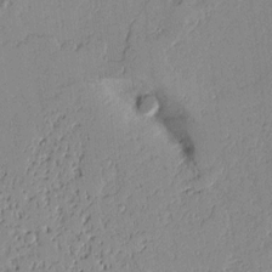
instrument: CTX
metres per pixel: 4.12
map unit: Aa
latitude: 10.7813
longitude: -129.1781
